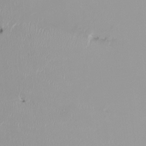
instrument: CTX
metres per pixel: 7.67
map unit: HNhu
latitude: -0.1606
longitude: -5.4993
